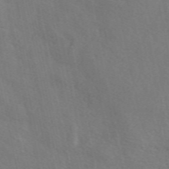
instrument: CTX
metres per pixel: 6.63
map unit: eAb
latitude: 50.7624
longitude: 117.2186
